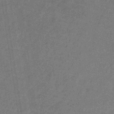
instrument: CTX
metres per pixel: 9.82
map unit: lHb
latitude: -32.3118
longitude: 66.5385
